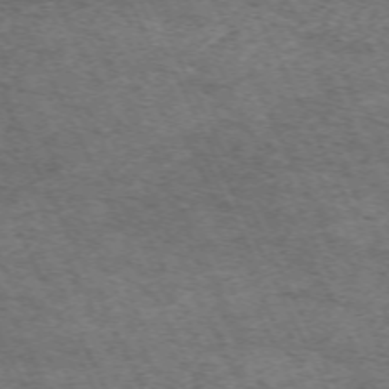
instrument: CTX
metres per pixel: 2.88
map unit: Hpe
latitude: -70.5763
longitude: 11.3888
